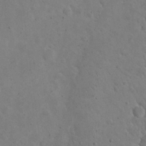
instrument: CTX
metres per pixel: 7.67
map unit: eHh
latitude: 24.7435
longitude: -66.9891
